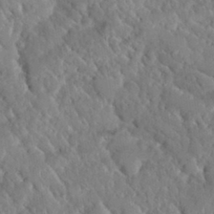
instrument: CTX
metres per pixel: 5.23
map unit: Nhu
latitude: 30.6113
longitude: -51.3481
